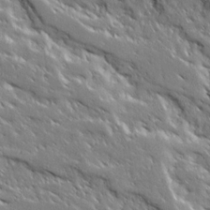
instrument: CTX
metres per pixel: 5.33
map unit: Ave
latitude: 19.3859
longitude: -136.1956
